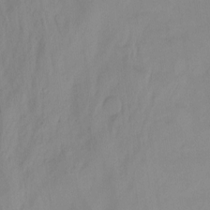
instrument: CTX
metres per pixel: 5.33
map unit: Nhu
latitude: -13.8234
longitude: -56.3656
